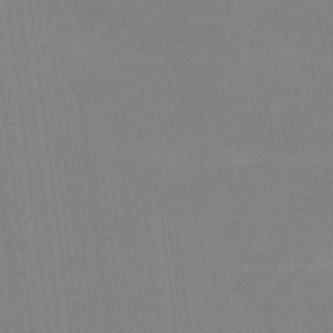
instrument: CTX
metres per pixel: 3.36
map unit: lHvf
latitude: -11.6722
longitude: -104.3845
